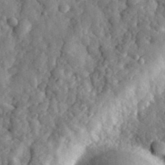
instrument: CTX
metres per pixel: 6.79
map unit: eHh
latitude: 34.7246
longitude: -80.5168
